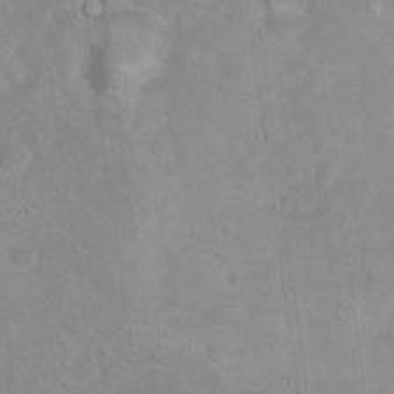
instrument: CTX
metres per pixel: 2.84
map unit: Hto
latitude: 17.9528
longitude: -38.0822
